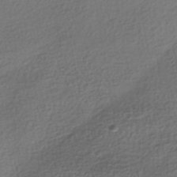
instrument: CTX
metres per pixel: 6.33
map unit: HNhu
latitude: -42.0849
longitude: 96.5385
